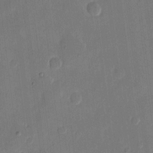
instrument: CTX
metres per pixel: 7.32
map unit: eHh
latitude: 10.1956
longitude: -68.8380
